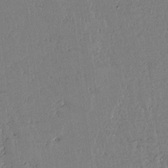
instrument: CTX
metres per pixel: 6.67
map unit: lAvf
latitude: 14.5735
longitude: -127.2348
